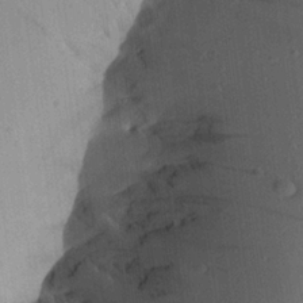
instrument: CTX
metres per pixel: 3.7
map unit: Aa
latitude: 21.7261
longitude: -147.3671
